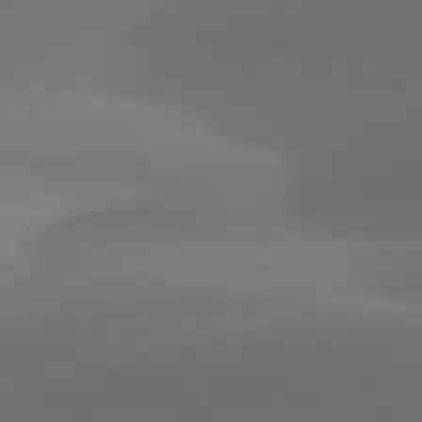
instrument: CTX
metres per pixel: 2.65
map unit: lApd
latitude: 81.4993
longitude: 131.5777
